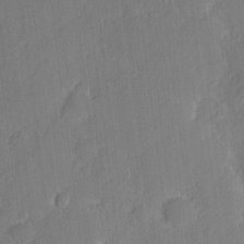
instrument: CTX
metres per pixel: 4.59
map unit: eHh
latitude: 3.8583
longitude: -73.0648
